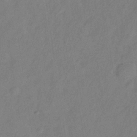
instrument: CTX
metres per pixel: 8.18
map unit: Hve
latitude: -32.8408
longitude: 92.1417
